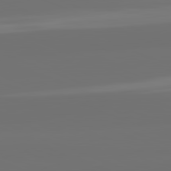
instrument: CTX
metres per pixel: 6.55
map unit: lApd
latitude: 82.2333
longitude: -167.7071
